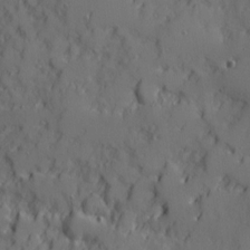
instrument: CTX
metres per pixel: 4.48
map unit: Ave
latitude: 11.7828
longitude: -101.5182
